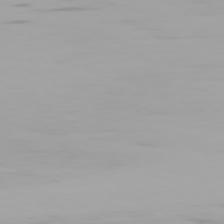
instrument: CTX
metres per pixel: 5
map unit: Hpe
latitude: 77.7071
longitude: -166.2522
